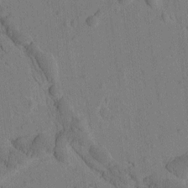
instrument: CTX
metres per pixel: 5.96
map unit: Htu
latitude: -1.4455
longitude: 172.5762
